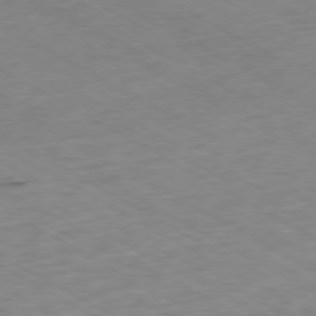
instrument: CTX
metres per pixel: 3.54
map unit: Ap
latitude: -79.1620
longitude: -68.7246
